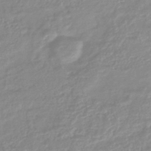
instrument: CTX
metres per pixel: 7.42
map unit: lHb
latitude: -41.4265
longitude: 75.2754
